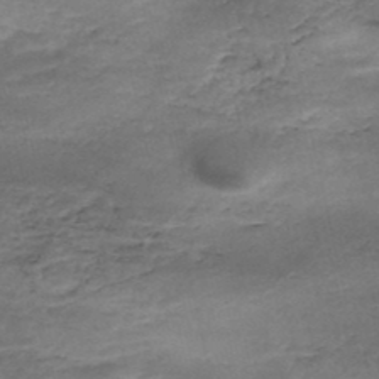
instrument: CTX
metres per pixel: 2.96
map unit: Nhe
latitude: -48.2740
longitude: -171.0458
